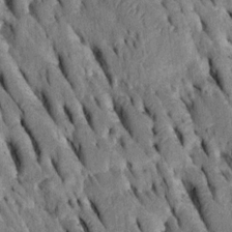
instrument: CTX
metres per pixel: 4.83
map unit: Htu
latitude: -2.1983
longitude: 150.9541
